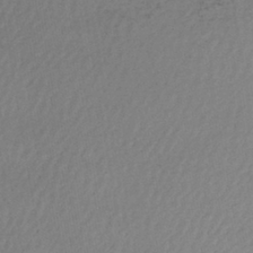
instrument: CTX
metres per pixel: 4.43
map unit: lHb
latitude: -41.7100
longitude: 69.8044
